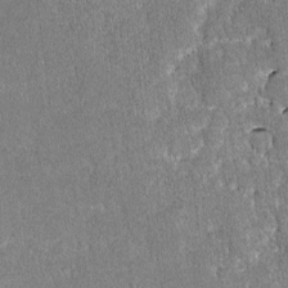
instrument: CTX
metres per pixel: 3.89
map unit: lAvf
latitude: -8.4251
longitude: -111.7450
